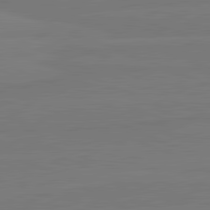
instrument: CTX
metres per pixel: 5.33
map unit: lApd
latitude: 81.9150
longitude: -179.5749
